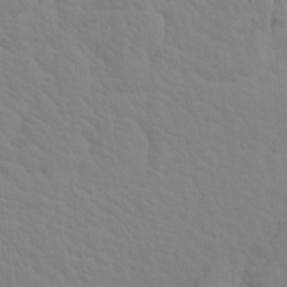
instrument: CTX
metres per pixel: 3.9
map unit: Aa
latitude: 18.1955
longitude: -143.9150
